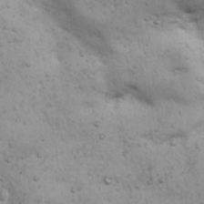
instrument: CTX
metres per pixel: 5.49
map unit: Nhu
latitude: 28.3467
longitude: -71.5560
